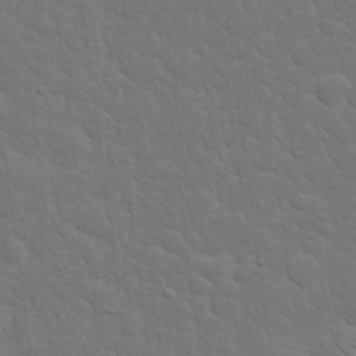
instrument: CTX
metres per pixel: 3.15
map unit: eHh
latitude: 19.7260
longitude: -63.0648
